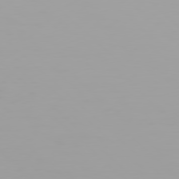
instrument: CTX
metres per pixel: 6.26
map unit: Hpe
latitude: 77.8016
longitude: -137.3671
